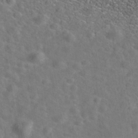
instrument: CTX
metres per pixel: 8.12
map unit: Nhe
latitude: -40.9164
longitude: -99.8961
